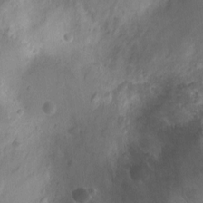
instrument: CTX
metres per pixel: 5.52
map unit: Ht
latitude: -9.1620
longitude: -21.3860
